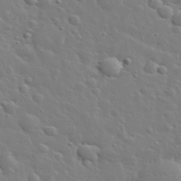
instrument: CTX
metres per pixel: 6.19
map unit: lHvf
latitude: 33.8772
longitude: -82.1955
